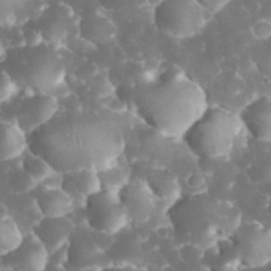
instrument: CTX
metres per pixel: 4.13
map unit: eHh
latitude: 32.9892
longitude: -63.2348
